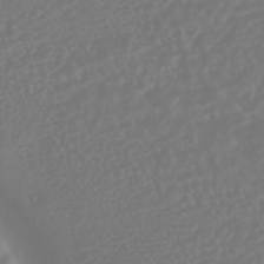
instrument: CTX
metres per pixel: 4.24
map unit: HNhu
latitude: -45.4265
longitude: 103.8611
